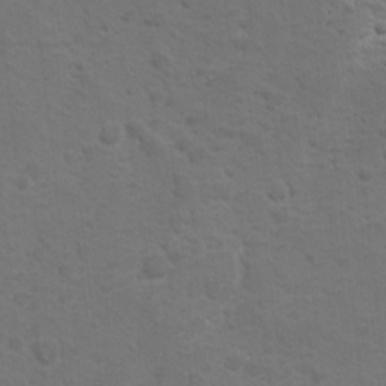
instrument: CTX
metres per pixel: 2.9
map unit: Ave
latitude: 10.4034
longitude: -104.0255
